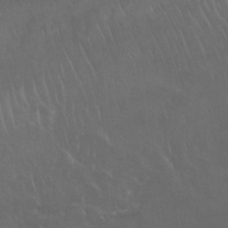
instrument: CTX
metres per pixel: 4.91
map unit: Nhu
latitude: 26.6491
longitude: -53.3860
